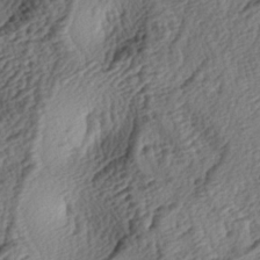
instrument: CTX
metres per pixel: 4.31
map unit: lAa
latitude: -3.8611
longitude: -123.3860
